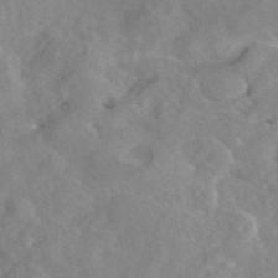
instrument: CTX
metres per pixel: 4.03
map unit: eAb
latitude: 46.6680
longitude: 112.9920
